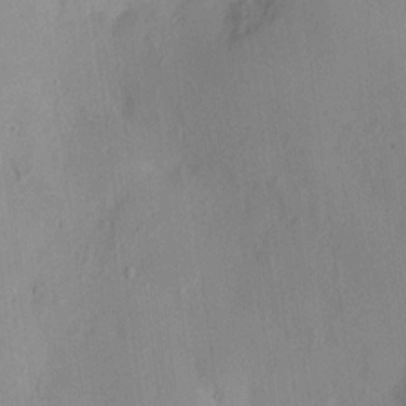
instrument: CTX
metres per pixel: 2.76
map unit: HNhu
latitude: 6.8002
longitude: 7.1809
